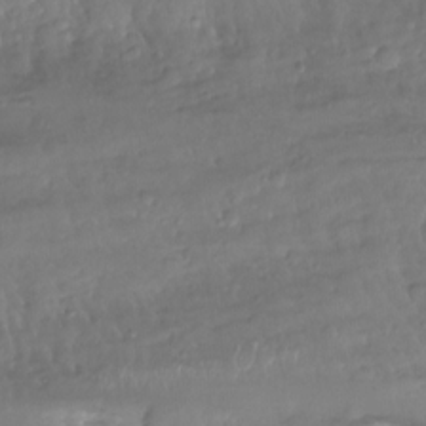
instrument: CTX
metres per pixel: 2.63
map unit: Aa
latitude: -10.8597
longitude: -69.0647
